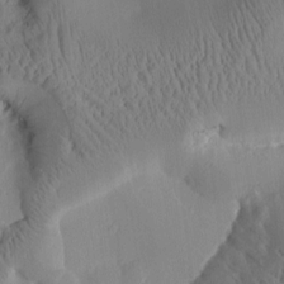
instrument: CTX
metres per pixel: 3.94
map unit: Htu
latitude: 0.0633
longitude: 176.2551
